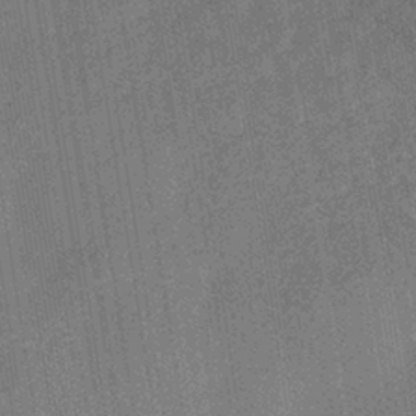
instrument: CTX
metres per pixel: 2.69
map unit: eHb
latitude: -35.3888
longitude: 80.9542
